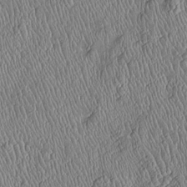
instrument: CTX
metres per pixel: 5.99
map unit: Htu
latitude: -6.1794
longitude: 155.5210
